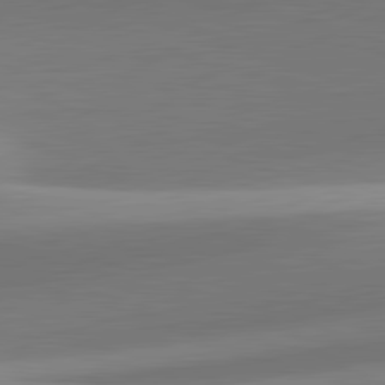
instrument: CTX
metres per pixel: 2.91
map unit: lApd
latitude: 82.0255
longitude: 135.8233
